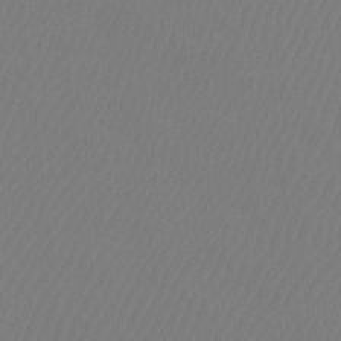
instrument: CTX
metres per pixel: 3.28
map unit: Htu
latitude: -12.7841
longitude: -48.0633
